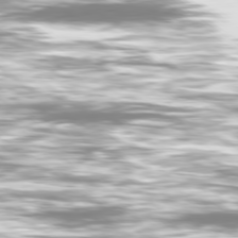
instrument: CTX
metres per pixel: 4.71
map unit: Ap
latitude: -79.9745
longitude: -60.4034
